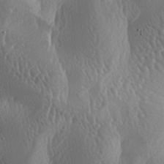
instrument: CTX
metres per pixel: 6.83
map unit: lAa
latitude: -7.0297
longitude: -128.7813
